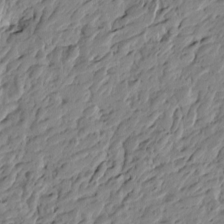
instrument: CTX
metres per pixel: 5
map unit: Htu
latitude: -4.3306
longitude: -178.9325
